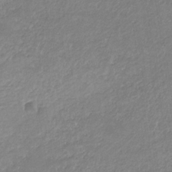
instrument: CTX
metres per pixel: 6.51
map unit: eHb
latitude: -31.8044
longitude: 68.7274
